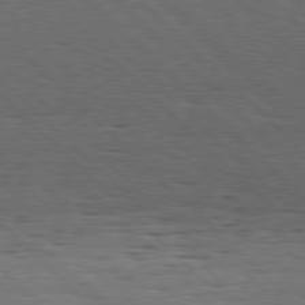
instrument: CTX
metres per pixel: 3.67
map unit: Hpe
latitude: 77.6127
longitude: -127.1970
